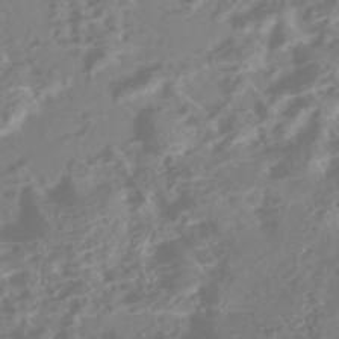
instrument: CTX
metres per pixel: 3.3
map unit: Nhe
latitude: -46.7652
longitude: 152.1228
